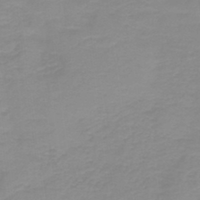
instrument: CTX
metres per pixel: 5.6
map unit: HNb
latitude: -44.5385
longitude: 53.3320
